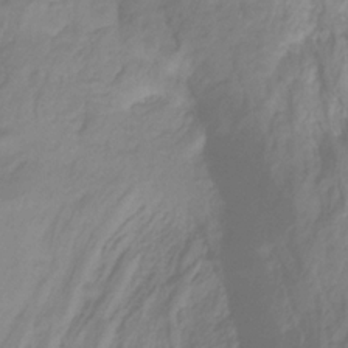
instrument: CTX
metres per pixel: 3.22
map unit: HNhu
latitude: -28.6896
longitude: 67.4832
